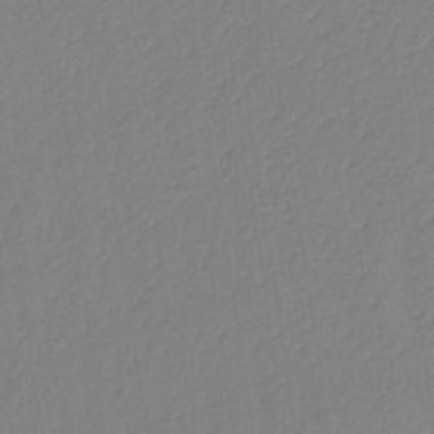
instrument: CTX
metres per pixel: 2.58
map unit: lHb
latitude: -34.7085
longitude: 72.1228
